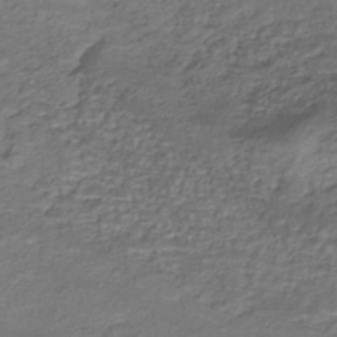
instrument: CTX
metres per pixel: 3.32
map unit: ANa
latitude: -42.6329
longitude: 108.8030
